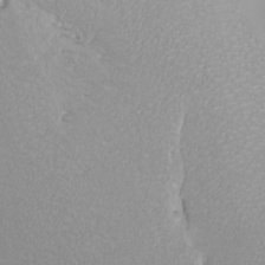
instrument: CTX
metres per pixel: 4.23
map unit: eHh
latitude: -8.8030
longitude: -69.4237
